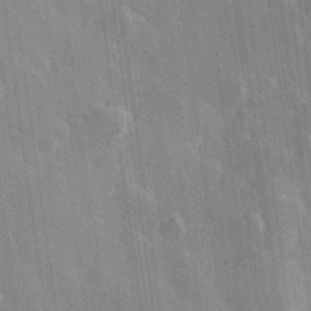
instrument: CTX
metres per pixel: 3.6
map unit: Hve
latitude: 28.8002
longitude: 146.4251
